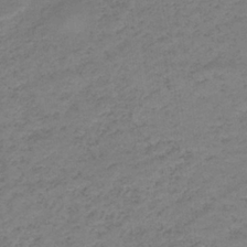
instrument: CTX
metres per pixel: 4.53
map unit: lHb
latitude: -34.1984
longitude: 69.0297
